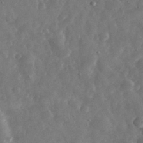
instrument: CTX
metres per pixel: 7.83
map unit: eHh
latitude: 33.9717
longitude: -69.1214
